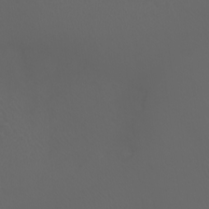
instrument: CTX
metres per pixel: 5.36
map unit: Aa
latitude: -7.2376
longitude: -73.2159
